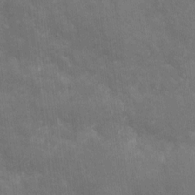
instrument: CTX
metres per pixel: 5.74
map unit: eHh
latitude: 4.5924
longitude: -70.6112
